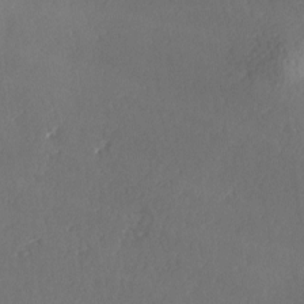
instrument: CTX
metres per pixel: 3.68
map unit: Ave
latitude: -6.3306
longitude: -120.9325
